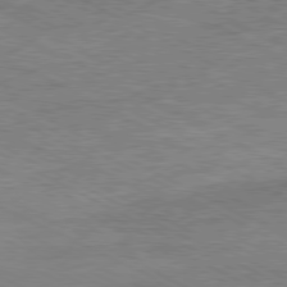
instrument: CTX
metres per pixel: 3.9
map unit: Ap
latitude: -80.9920
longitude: -76.7057
